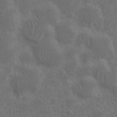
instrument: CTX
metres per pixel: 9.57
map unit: Nhu
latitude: 14.8569
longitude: -73.4616
